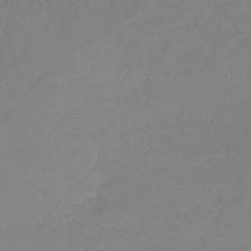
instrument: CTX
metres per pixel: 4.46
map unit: eHb
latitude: -30.4440
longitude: 72.4440
